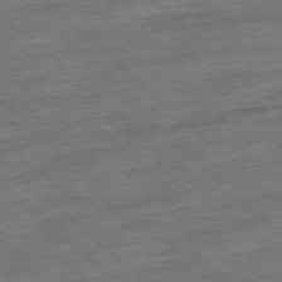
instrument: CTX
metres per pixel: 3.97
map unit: Ap
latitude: -77.6155
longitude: -97.6694
